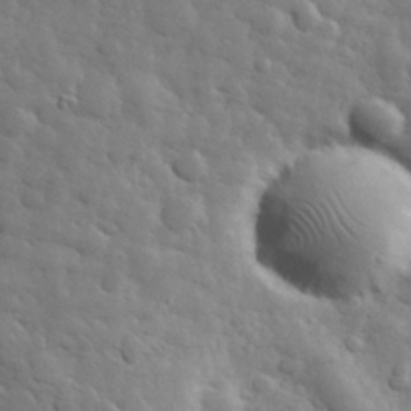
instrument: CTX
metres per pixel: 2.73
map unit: eHh
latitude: 31.6316
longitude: -69.2915
